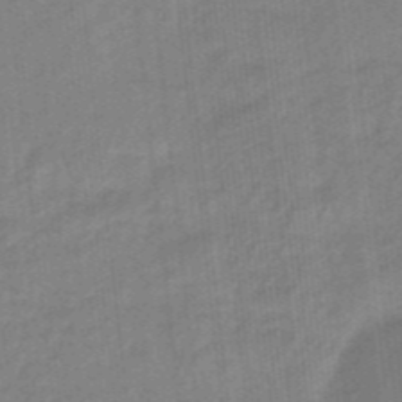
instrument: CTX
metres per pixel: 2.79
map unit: eHb
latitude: -46.3495
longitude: 87.0298
